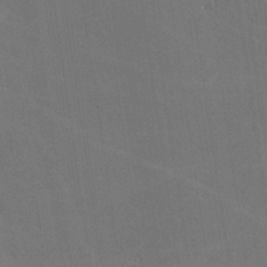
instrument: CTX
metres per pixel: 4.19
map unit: lHvf
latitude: -9.3321
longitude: -102.3089
